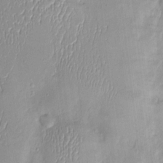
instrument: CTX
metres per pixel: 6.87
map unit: Nhu
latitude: 0.4790
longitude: -14.6680
